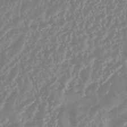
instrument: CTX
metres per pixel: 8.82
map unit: HNhu
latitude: -45.3699
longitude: 91.8045
